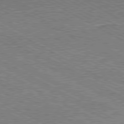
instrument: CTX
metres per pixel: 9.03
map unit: Hpe
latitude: -81.2187
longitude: 20.2172
